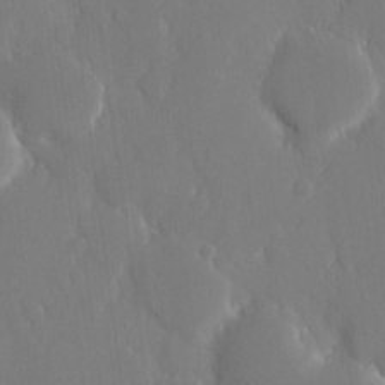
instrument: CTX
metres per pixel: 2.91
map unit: eHh
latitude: 14.6491
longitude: -71.1214
